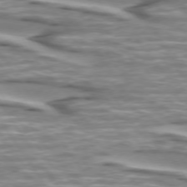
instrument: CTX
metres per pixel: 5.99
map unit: lApd
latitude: 74.1200
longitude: -57.4426
